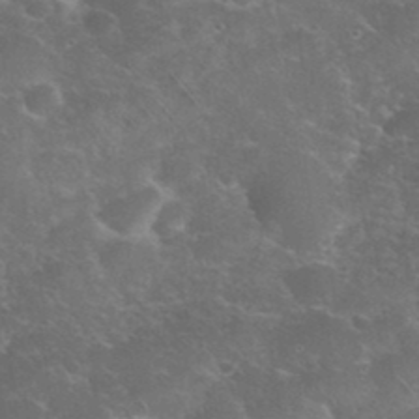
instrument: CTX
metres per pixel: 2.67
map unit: eHh
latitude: 37.2348
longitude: -65.0836
